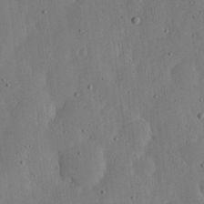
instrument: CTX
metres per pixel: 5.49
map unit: lHvf
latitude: 19.6882
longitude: -115.0647
